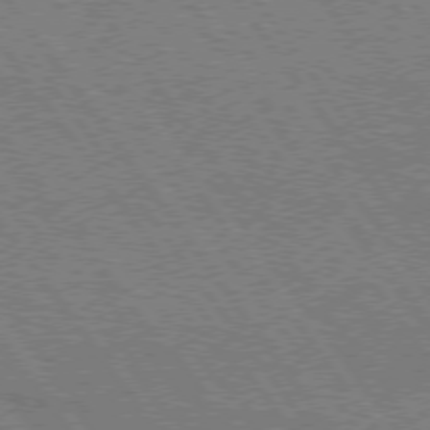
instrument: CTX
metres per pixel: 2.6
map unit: lApd
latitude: 74.9136
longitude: -80.8380
